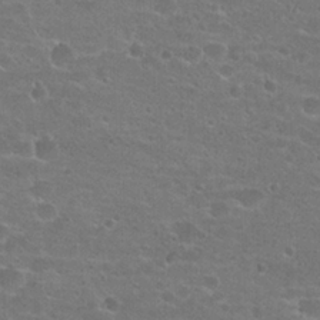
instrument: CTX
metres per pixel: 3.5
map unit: Hto
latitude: 21.8395
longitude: -43.6694
